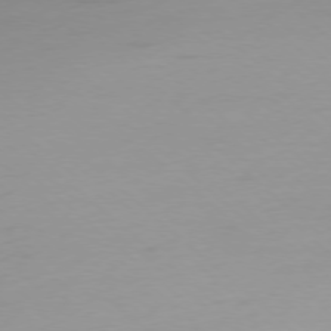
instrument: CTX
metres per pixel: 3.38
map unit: Ap
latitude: -77.9556
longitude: -67.1403
